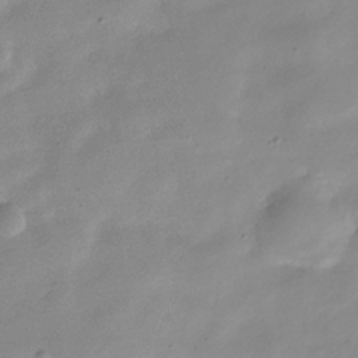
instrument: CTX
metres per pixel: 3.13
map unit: Hve
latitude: -32.0094
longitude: 90.1228
